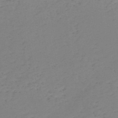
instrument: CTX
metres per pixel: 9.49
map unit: HNb
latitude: -50.8597
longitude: -53.0081
